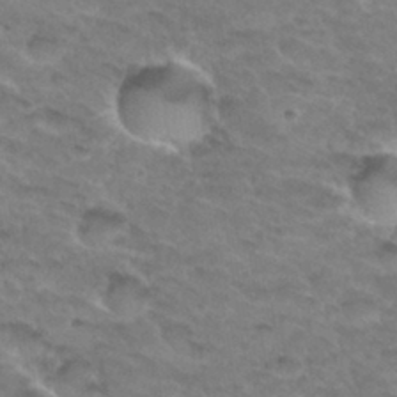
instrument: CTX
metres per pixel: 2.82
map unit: Hto
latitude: 33.1781
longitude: -46.8191
